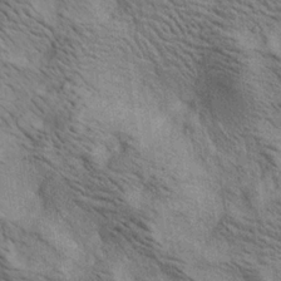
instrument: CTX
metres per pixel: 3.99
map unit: lAa
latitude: 19.0458
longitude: -139.8205
